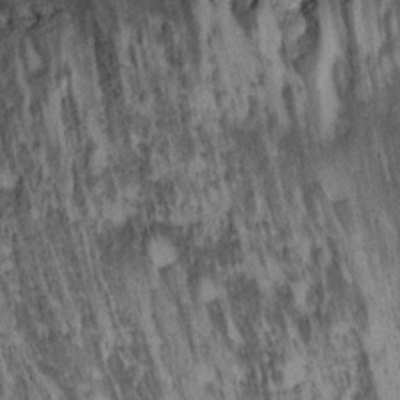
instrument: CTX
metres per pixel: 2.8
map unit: Hto
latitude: 10.5924
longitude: -37.2348
